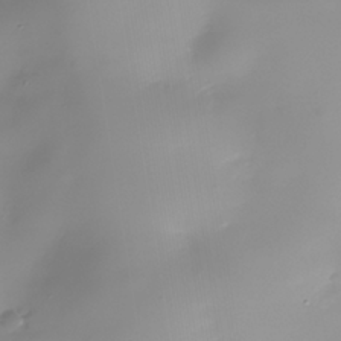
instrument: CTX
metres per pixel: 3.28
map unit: Nhe
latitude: -37.9556
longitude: -120.1200
